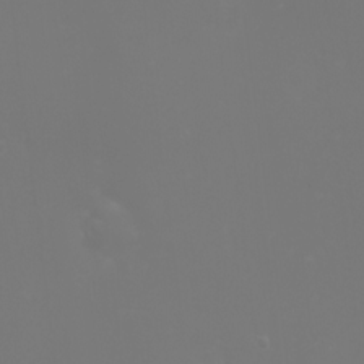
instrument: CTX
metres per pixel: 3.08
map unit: Nhu
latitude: -2.1794
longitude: -76.6301
